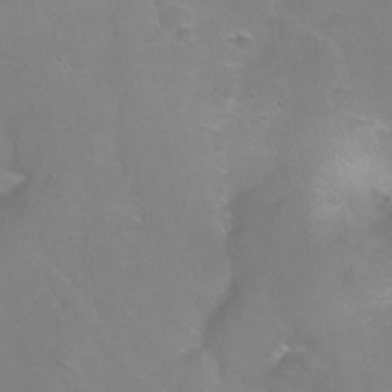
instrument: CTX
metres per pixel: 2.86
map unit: Ht
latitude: 0.4601
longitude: -45.7449
